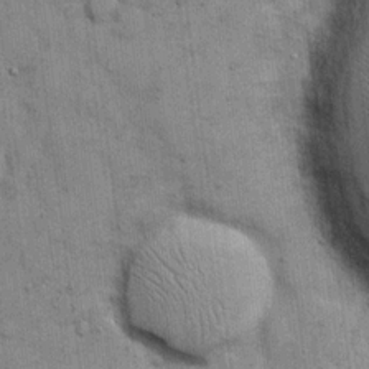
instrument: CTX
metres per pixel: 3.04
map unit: eHh
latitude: 15.7072
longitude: -62.6491
